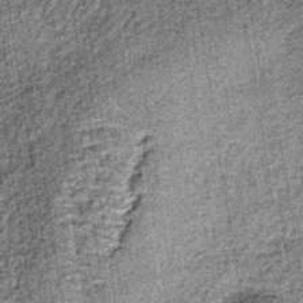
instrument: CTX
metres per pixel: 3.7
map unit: lHb
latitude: -36.4818
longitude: 64.5196
